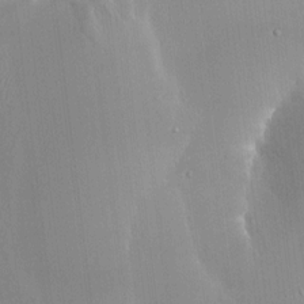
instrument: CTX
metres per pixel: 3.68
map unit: HNhu
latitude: 4.2145
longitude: 7.8800
